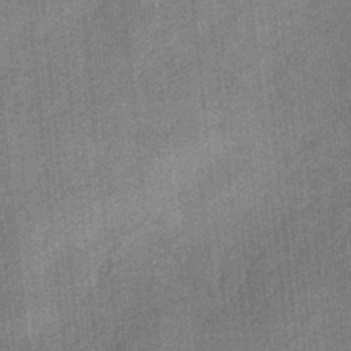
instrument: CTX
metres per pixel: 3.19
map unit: eHb
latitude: -31.5210
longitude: 74.1039
